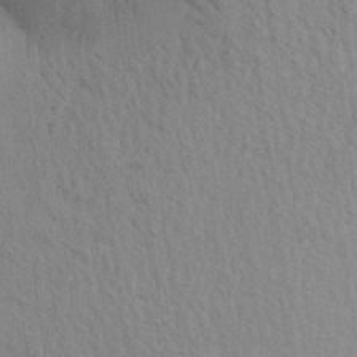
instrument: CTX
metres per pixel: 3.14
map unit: Aa
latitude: 20.5168
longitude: -144.1578
